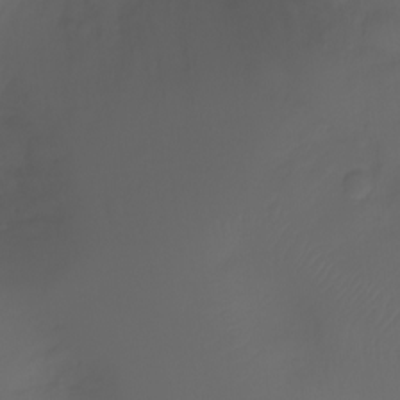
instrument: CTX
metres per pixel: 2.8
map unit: Aa
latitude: -7.7100
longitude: -71.8394
